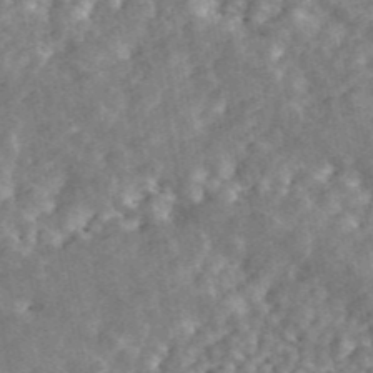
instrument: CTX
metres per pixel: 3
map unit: ANa
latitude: 44.7624
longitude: 46.8030
